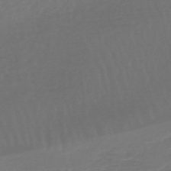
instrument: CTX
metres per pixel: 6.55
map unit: lHb
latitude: -47.6910
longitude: 65.7289
